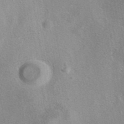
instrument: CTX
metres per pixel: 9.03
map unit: eAb
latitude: 40.6301
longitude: 104.4818
